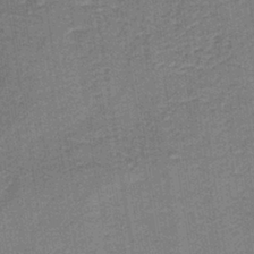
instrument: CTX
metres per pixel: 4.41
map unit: HNb
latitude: -39.0109
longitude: 50.2173
